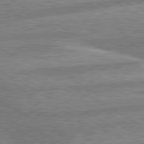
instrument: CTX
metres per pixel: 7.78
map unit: lApd
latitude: 80.2900
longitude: -171.4615
